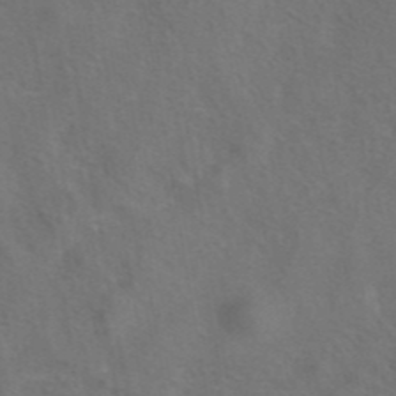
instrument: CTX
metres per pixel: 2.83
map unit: eAb
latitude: 42.4223
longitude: 104.7652
